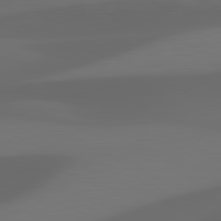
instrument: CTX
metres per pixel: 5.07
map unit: lApd
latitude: 81.3482
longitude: 123.5021
